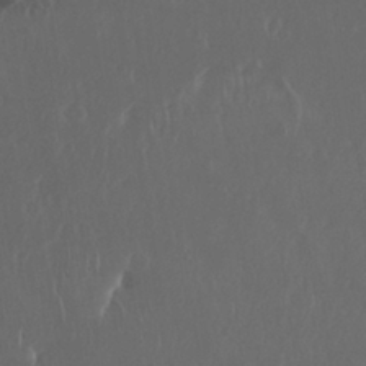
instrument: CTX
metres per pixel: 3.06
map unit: Nhu
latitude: 29.8394
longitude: -58.1956
